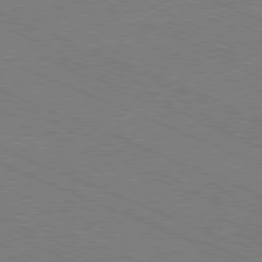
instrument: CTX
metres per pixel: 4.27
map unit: Ap
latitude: -80.9353
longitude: -74.5546
